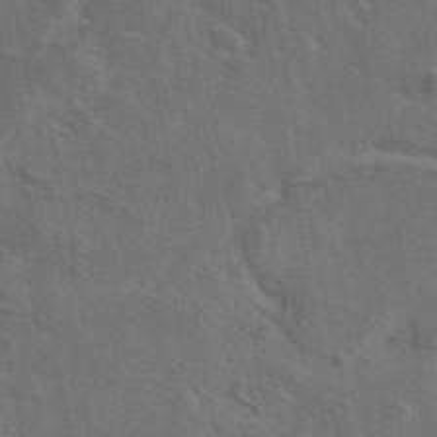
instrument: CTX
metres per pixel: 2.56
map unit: eAb
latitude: 46.1011
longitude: 109.7289
